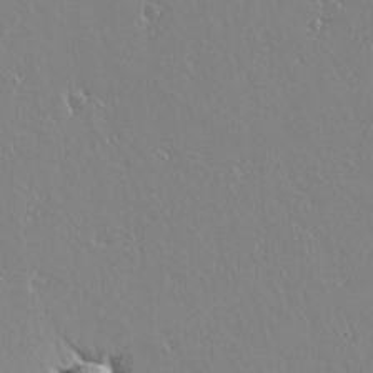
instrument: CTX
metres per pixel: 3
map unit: lAvf
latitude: 14.9514
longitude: -126.5546
